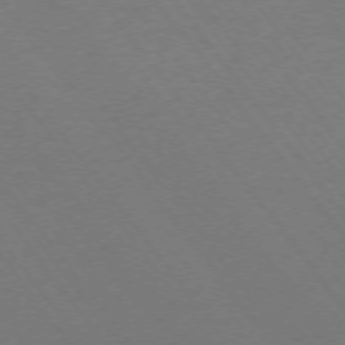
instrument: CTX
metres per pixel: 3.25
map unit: Ap
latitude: -74.9542
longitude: -69.8772
